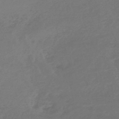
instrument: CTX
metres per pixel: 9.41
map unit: lHb
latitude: -45.5588
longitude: 68.7463
